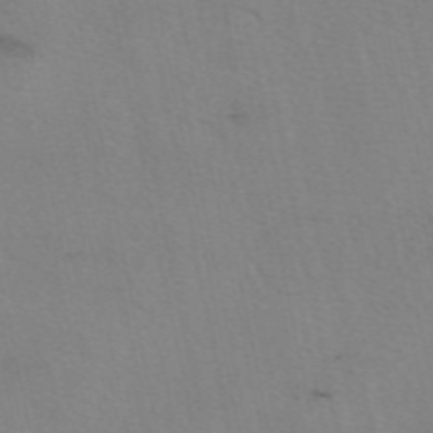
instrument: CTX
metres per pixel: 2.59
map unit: eAb
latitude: 50.3089
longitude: 104.5384
